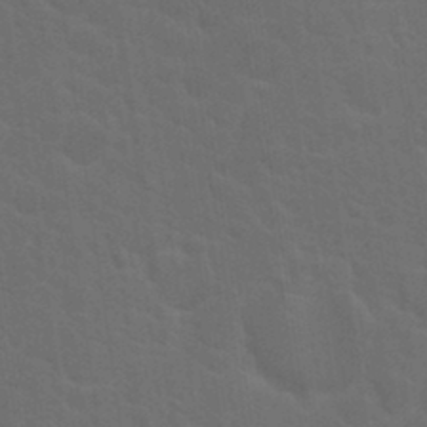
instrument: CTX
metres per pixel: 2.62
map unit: Hto
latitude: 18.1389
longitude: -36.5546
